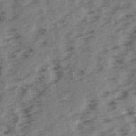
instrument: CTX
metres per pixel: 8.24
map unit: Ave
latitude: 15.3293
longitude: -103.4993
